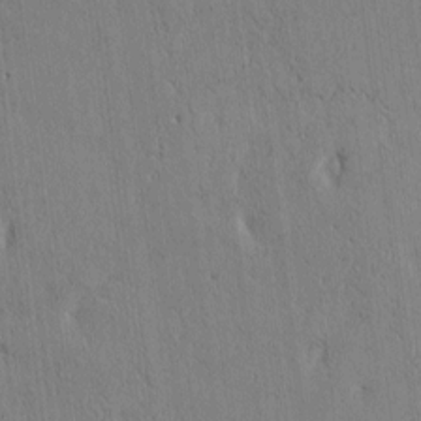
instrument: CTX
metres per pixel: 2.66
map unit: Htu
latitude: 3.4804
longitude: 150.8597
